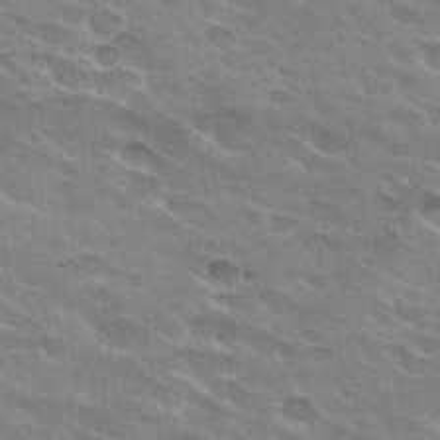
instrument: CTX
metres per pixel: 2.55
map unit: Hto
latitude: 29.8016
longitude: -42.9892
